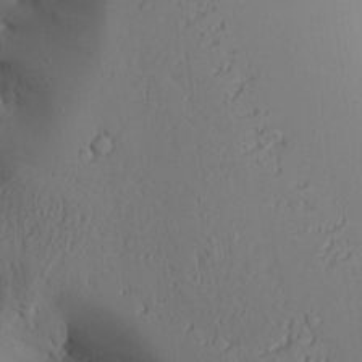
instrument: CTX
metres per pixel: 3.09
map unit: Aa
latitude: 23.8205
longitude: -127.0837
